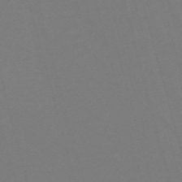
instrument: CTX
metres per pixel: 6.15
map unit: Nve
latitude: -58.6707
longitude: 58.4628
